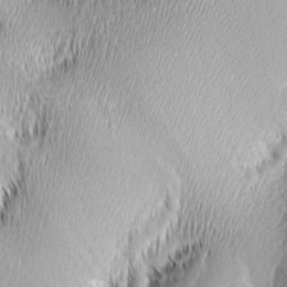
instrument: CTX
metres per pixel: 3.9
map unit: lAa
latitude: -5.3698
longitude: -122.7813
